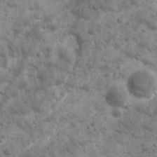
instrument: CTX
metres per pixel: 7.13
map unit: Ave
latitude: 16.9325
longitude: -133.3293
